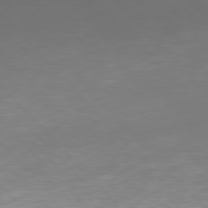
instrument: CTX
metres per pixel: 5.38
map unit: Hpe
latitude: 77.1403
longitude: -168.8947
